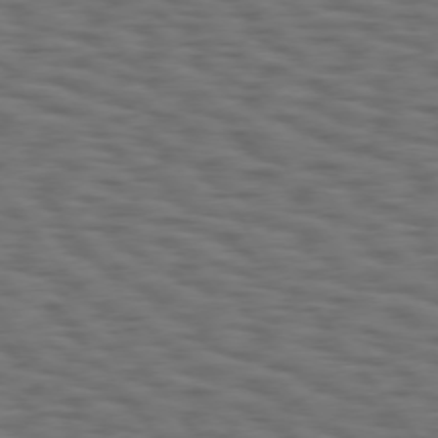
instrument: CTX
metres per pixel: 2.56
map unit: Hpe
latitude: 75.1781
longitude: -133.7639
